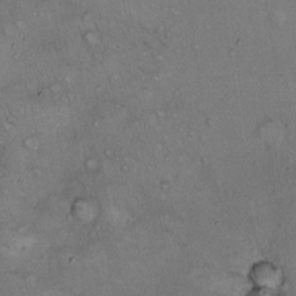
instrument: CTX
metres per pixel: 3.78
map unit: Hto
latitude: 11.4804
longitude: -58.2712
